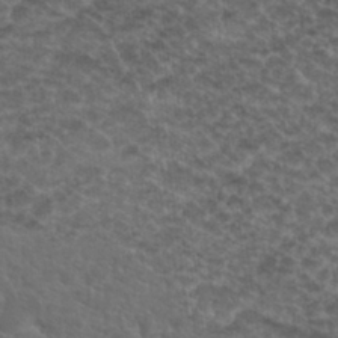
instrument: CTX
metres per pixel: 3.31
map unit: Hto
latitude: 19.8583
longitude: -36.7246
